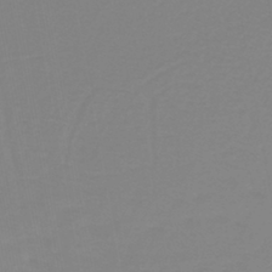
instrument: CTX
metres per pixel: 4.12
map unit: lHb
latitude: -41.3509
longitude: 63.5966
